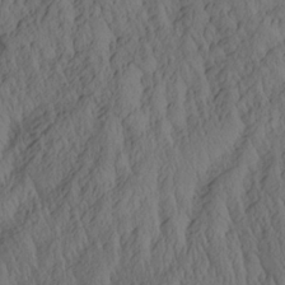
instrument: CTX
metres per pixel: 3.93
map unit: Aa
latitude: 26.7813
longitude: -133.5371
